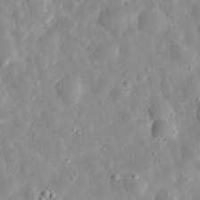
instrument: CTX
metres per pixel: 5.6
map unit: eHh
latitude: 32.8002
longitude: -78.8758
